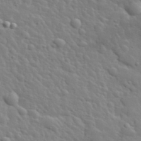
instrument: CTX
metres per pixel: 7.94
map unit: lHvf
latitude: 34.0255
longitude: -82.2144
